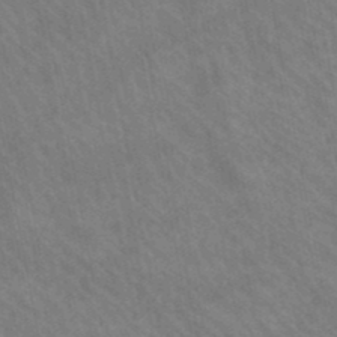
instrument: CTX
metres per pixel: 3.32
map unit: lHb
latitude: -47.9178
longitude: 74.4251
